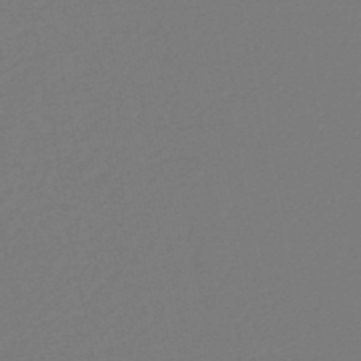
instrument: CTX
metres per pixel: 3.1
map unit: HNb
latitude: -47.2943
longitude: 57.0675
